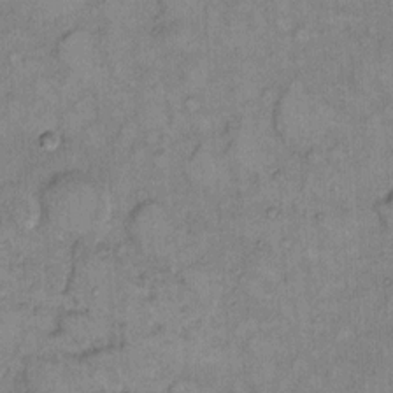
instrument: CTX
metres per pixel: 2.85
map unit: Hto
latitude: 9.4804
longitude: -61.6505
